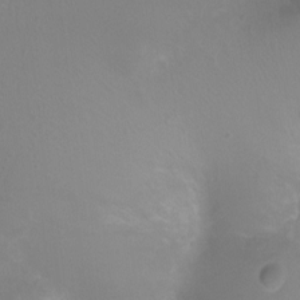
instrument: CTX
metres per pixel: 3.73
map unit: Ht
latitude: -1.3888
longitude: -18.0255
